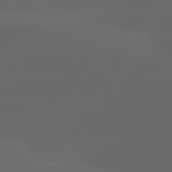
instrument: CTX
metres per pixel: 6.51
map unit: lApd
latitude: 80.0633
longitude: -94.3090
